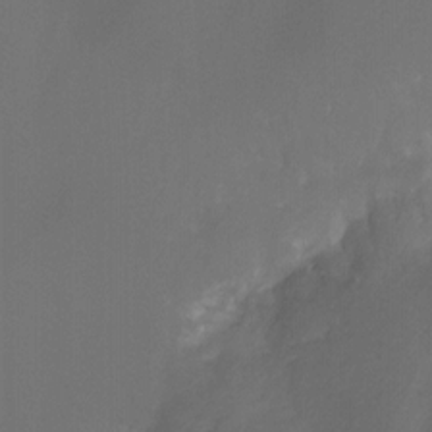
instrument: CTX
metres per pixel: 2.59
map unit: Nhu
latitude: -14.3496
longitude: -58.4034
